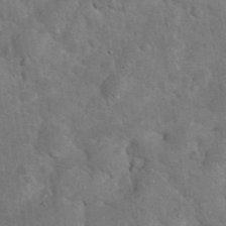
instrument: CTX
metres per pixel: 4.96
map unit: eHh
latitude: 37.1970
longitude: -66.8758
